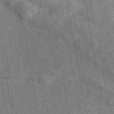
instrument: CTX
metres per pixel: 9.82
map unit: eAb
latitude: 47.1026
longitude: 122.2929
